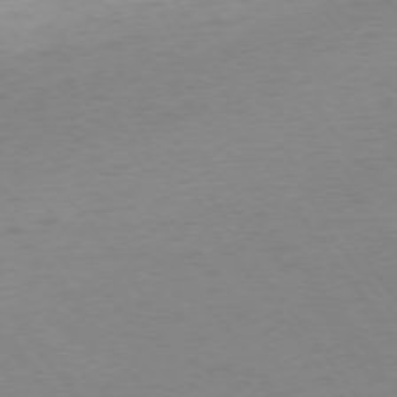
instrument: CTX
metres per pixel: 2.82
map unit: Ap
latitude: -75.5211
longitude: -64.8758
